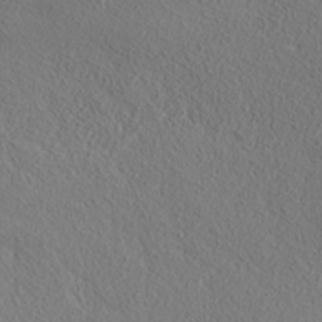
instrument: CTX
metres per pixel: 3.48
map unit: ANa
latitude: 35.7827
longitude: 14.5763
